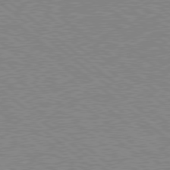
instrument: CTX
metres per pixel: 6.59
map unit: Hpe
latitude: 78.7624
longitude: -168.1767
